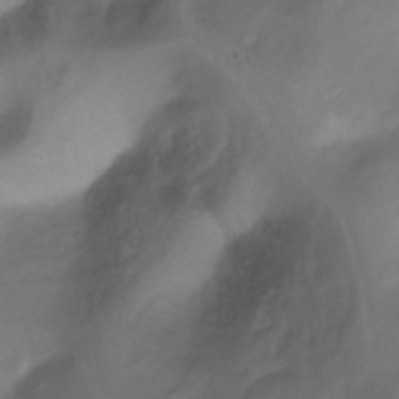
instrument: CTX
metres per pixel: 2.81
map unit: Ht
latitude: 5.8394
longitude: -29.6505
